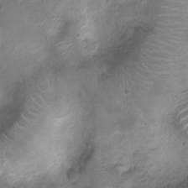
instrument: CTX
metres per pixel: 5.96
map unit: Ht
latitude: -4.4251
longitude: -18.0444
